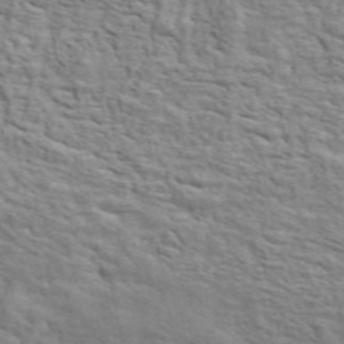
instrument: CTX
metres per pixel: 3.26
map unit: ANa
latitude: 49.2159
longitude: -82.3656
